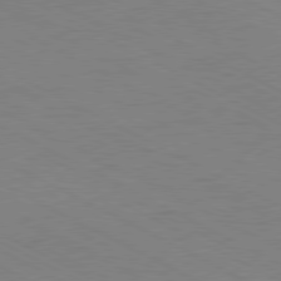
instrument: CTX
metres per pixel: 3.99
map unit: Hpe
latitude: -80.9542
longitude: 12.8786
